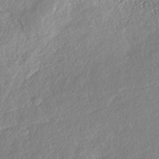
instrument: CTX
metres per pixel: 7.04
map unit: Nhe
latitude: -41.6533
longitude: -111.7261
